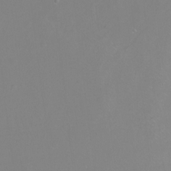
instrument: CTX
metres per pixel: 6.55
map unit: Ht
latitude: -14.4629
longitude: -42.9703
